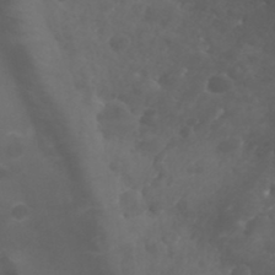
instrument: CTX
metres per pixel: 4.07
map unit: Htu
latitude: -5.1620
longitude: -75.2159
